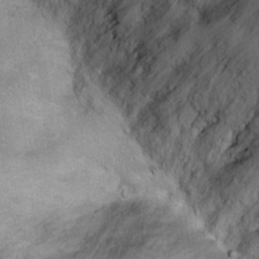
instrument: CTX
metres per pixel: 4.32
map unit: Ht
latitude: 9.0081
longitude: -36.5734
